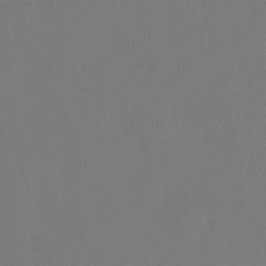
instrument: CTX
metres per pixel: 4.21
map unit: Nhu
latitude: -28.2740
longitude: -65.5938
